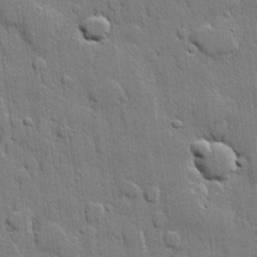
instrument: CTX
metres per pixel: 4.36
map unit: lHvf
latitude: 20.5546
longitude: 145.9178
